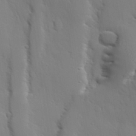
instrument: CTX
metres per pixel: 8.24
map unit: lAvf
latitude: 28.9891
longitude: -108.6301
